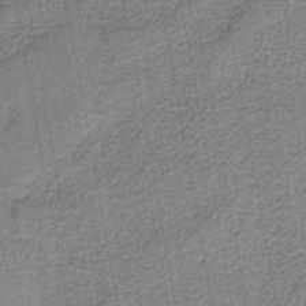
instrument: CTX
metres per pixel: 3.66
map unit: eAb
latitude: -38.8408
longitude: 52.7463
